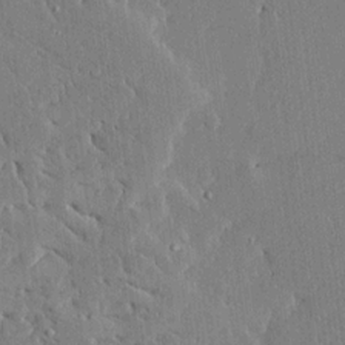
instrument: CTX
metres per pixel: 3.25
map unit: Ave
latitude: 16.2900
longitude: -139.8205
